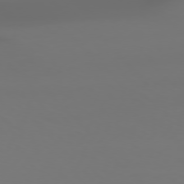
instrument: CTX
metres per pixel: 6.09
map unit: Hpe
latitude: 76.7435
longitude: -133.6694
